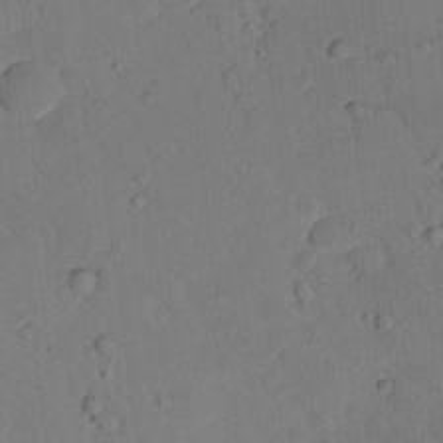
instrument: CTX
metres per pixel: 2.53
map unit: lHvf
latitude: 13.0270
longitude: 178.2172
